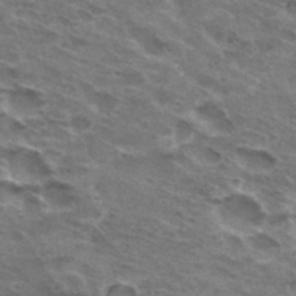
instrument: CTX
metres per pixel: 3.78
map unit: Hto
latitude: 32.1767
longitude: -44.9325
